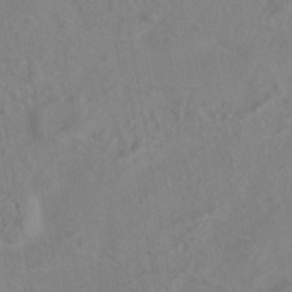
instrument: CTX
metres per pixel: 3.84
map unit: ANa
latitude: -37.6910
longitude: 95.2942
